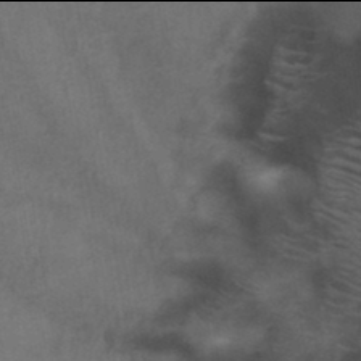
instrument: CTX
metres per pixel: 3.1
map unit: HNb
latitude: -46.0094
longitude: -45.2537
